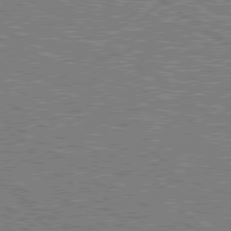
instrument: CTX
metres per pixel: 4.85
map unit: Hpe
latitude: 78.9136
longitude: -169.5371
